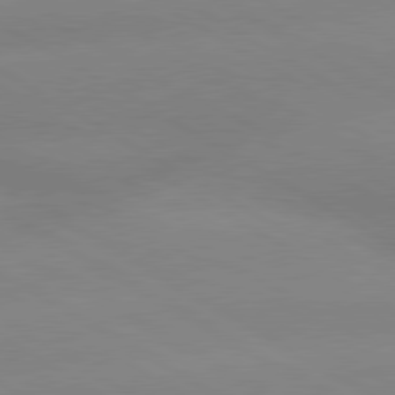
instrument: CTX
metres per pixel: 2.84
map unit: lApd
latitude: 80.2900
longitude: -146.5357
